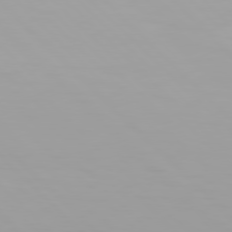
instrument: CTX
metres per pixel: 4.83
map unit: Hpe
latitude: 77.4426
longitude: -172.9702
